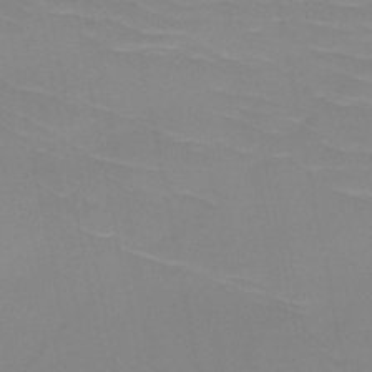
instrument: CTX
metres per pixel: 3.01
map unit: HNb
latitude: -48.8030
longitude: -49.1781
